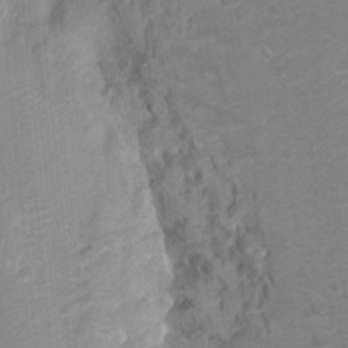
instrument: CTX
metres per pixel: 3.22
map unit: Nhu
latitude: 4.5546
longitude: -17.8961
